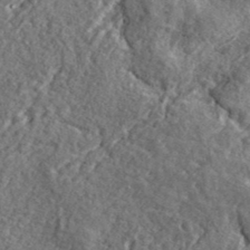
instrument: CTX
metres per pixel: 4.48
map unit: ANa
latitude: 40.3467
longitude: -89.7828
